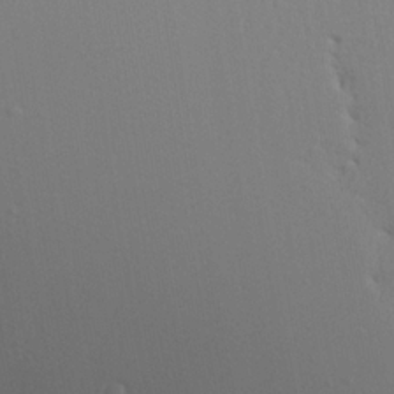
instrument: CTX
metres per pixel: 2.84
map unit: Aa
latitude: 18.5734
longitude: -142.3090
